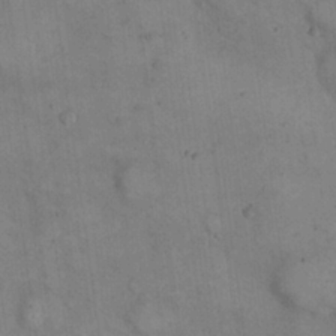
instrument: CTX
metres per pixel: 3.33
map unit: eHh
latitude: 22.1200
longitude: -61.3104
